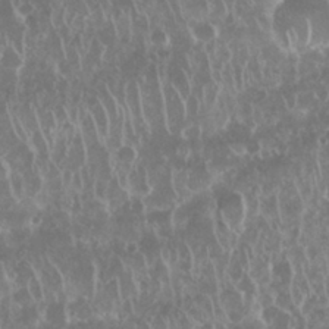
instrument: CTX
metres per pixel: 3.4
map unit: Nhu
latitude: 28.6868
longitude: -63.4427
